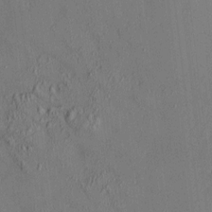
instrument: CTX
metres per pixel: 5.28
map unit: HNhu
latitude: 6.8758
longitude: 14.9542
